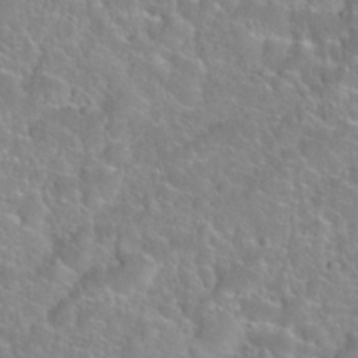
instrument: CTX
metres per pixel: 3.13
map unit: Nhu
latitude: 28.1955
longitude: -52.2901
